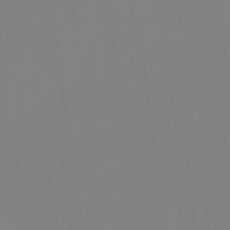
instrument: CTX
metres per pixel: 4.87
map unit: eHb
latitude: -30.4818
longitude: 62.4251
